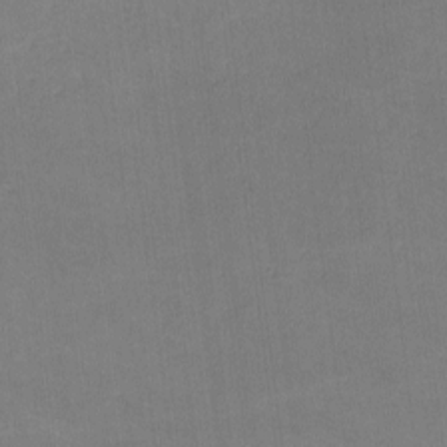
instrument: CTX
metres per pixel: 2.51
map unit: lHvf
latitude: -10.7841
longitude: -101.3293
